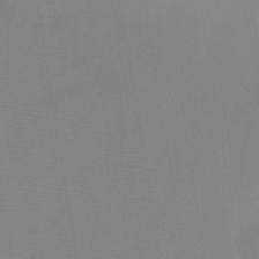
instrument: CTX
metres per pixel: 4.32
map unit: HNb
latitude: -46.5384
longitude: -39.1970
